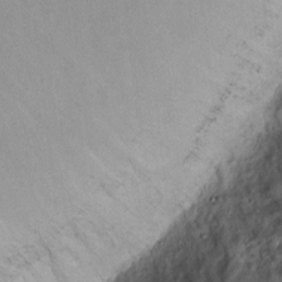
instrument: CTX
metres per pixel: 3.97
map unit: eHh
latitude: 15.4616
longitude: -63.3671
